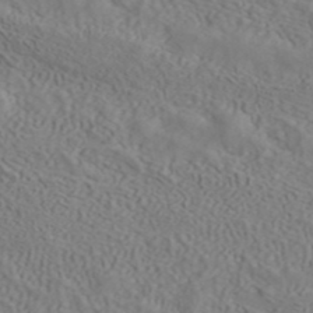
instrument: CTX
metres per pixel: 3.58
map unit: ANa
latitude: 41.5938
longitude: 33.0487
